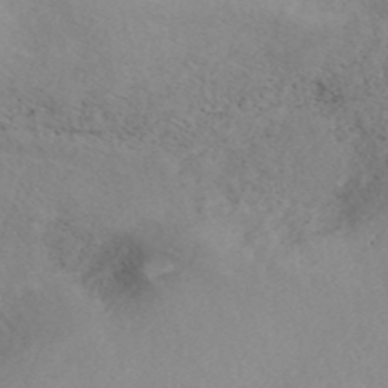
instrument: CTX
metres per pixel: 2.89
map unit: ANa
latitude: 42.9892
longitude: 27.1809
